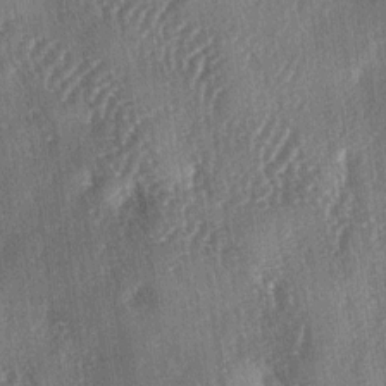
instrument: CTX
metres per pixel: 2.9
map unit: lAa
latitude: -4.6140
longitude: -126.5546
